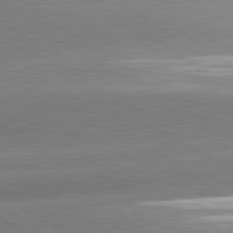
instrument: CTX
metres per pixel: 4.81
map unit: lApd
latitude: 81.4426
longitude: -157.3292
